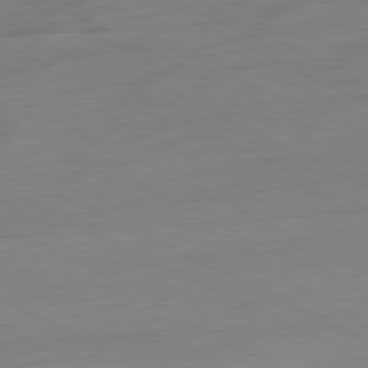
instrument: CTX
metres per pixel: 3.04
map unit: Ap
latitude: -80.9353
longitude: -77.3859
